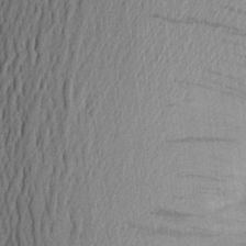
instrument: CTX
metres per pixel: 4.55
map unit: Aa
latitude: 24.1577
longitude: -148.9892
